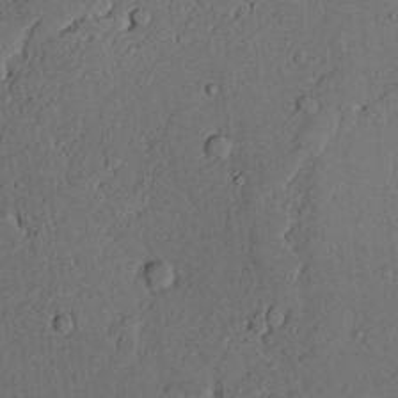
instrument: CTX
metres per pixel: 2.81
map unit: lAvf
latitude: 23.3482
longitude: -109.8016
